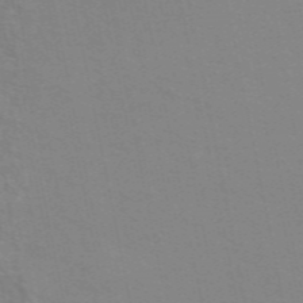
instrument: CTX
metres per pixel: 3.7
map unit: ANa
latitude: 49.4615
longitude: -74.3089
